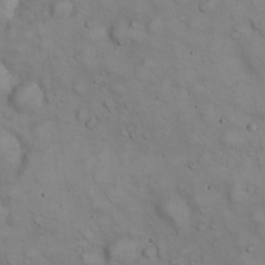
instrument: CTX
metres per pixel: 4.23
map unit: eHh
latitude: 22.8758
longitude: -61.0647
